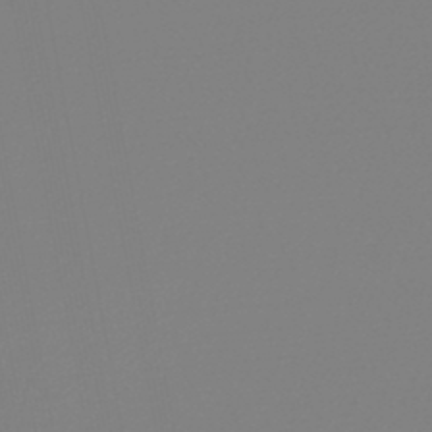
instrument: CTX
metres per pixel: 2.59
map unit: lHb
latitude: -45.9178
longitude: 75.8801
